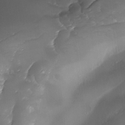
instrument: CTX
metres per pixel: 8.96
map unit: Ave
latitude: -10.2551
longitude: -122.2711
